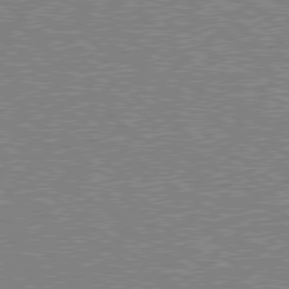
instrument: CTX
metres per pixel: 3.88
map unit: Hpe
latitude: 78.7624
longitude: -169.3293
